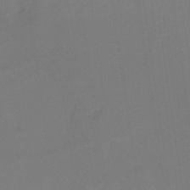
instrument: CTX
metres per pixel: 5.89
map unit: HNb
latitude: -44.5952
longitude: -37.4049
